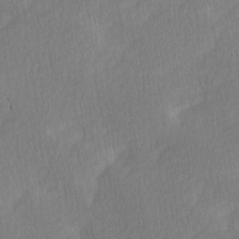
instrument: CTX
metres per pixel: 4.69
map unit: Ave
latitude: -0.5952
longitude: -114.0822
